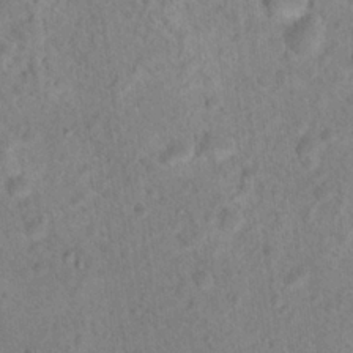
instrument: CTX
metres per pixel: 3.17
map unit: Nhu
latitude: 17.6127
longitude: -34.2144
